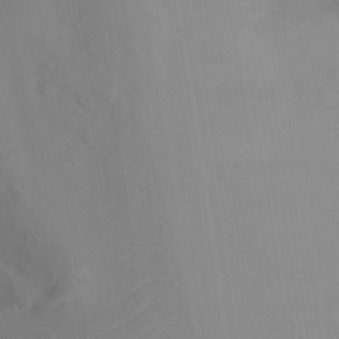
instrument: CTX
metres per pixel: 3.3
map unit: Ht
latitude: -10.2928
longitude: -29.3481
